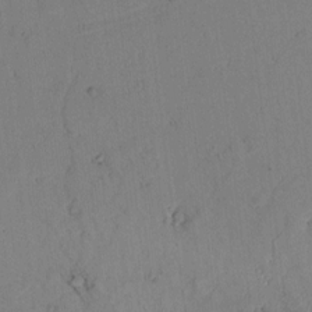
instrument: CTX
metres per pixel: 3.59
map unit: lAvf
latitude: 8.3845
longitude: 169.8233
